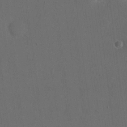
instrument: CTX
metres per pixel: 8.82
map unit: eHh
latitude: 19.0836
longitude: -65.5749
